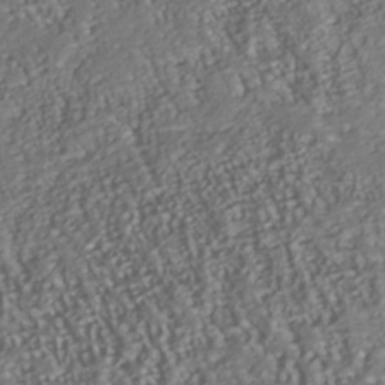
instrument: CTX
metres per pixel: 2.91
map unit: Nhu
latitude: -38.1606
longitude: -80.8758
